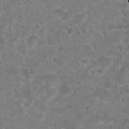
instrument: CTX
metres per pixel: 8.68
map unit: Hto
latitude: 23.4426
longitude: -44.0633
